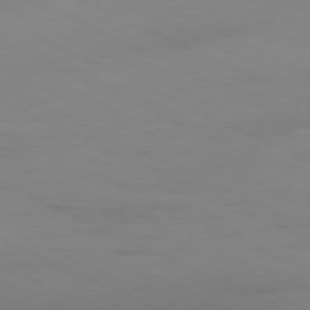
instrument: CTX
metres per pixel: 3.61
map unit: Ap
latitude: -81.2754
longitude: -94.1011
